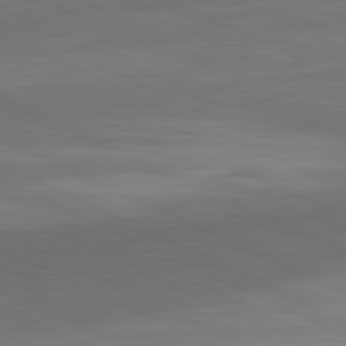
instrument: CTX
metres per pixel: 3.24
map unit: lApd
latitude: 82.2333
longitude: 158.4628
